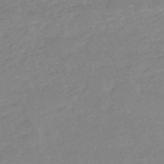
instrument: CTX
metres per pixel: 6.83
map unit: eHh
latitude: -52.7274
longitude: -25.4237
